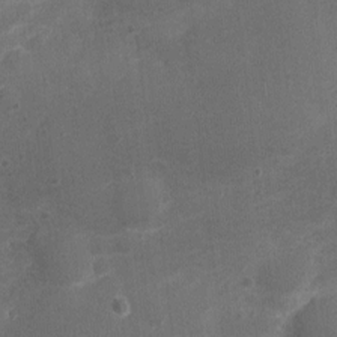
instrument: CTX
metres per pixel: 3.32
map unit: Ht
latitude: -1.0298
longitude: -15.9528
